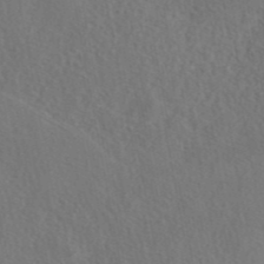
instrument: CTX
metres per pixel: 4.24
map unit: eAb
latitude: 42.9514
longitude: 104.7652
